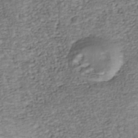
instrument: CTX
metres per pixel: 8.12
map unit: Nhu
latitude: -38.8030
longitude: -81.5938
